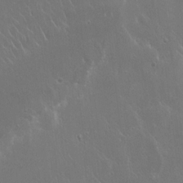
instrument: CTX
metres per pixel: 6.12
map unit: Hto
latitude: 19.3481
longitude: -56.7624
